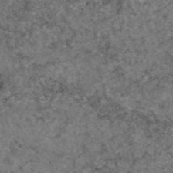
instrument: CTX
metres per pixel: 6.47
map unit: eAb
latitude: 46.5357
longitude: 117.8611
